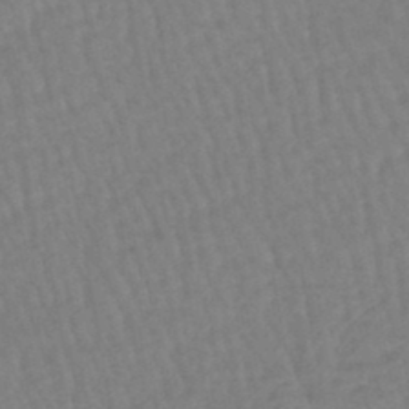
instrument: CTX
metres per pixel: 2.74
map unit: eHb
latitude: -45.5966
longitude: 80.4629
